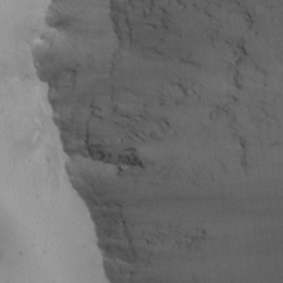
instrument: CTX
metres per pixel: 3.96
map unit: HNhu
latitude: 7.7639
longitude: -0.5923
